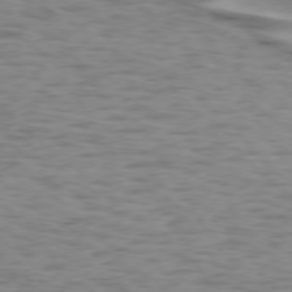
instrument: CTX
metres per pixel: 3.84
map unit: lApd
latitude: 74.4790
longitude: -50.7624
